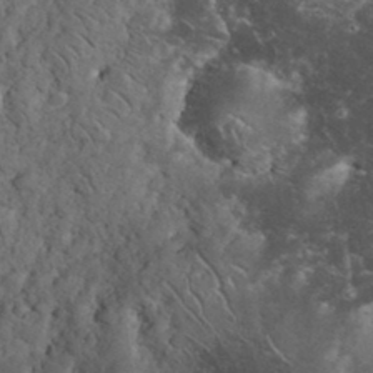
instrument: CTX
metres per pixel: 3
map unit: eHh
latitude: 33.5749
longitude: -65.5938
